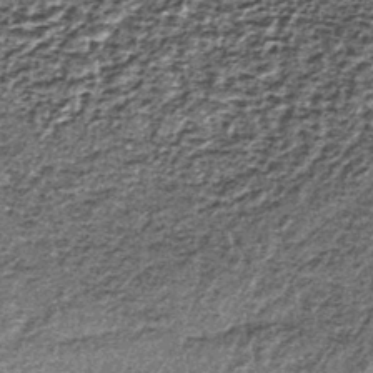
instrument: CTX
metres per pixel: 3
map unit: lHb
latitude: -39.9556
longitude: 65.2754
